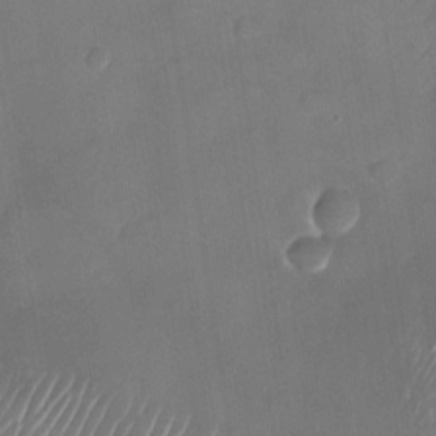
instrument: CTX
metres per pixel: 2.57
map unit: Nhu
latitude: -27.9367
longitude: -62.9136
